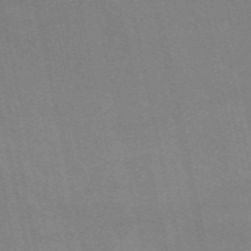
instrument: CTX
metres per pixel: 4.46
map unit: eAb
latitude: 51.2726
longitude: 108.6141
